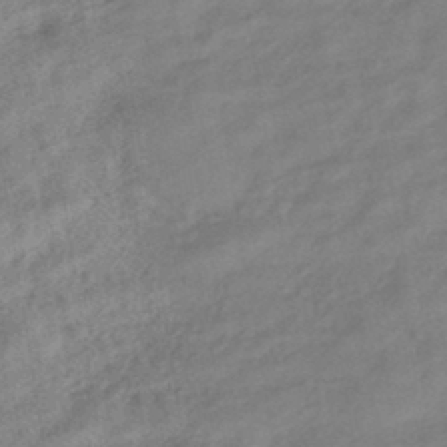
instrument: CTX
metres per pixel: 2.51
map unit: eHb
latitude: -43.7099
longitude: 84.8596
